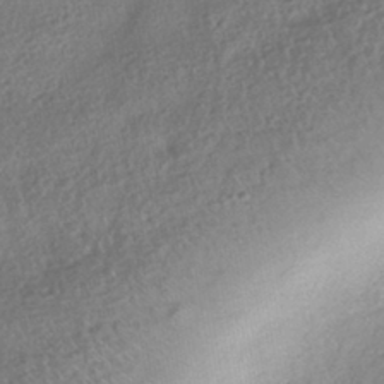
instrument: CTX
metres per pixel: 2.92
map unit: HNhu
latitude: -42.1038
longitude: 98.2550
